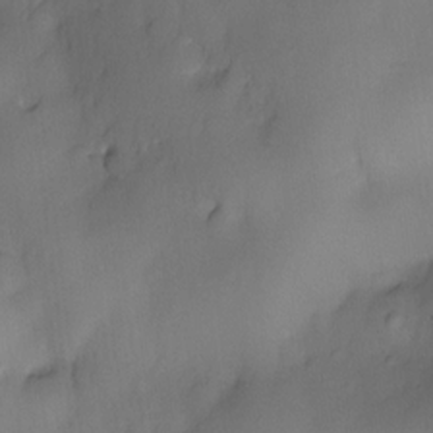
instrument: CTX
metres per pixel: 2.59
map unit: eHh
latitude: -22.9353
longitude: 15.1620
